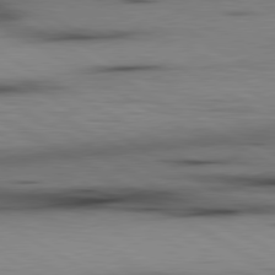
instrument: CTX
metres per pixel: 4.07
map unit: lApd
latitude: 80.0822
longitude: 160.0283
